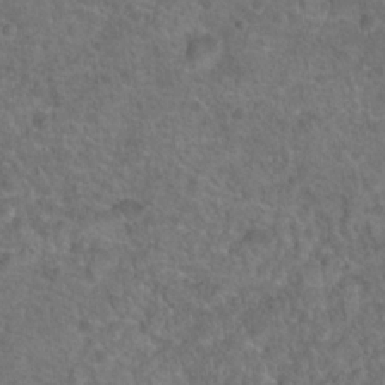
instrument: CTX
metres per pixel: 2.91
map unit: Hto
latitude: 17.7639
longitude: -41.7260
